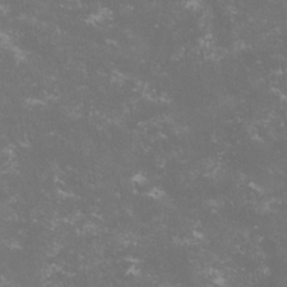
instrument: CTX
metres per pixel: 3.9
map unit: lHvf
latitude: -13.8045
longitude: -99.6316
